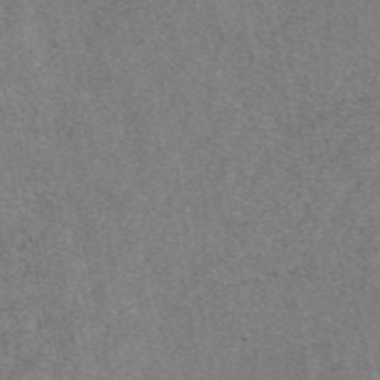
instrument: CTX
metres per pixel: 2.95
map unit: eAb
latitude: 47.2726
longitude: 103.1053
